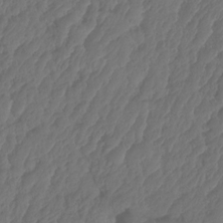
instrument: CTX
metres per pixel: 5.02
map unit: HNhu
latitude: -24.6707
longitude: 50.4629
